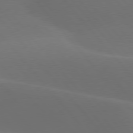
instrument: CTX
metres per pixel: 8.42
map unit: lApd
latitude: 77.8394
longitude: -53.2537
